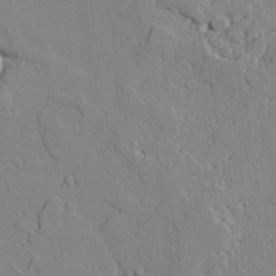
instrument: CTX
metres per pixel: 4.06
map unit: lAvf
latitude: 25.0647
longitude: -110.6680
